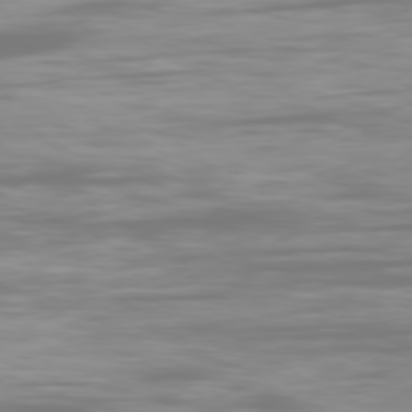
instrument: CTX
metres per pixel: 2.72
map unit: Ap
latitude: -79.0675
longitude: -61.1403
